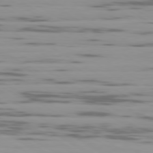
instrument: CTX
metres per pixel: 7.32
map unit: Ap
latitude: -79.8611
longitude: -103.8205
